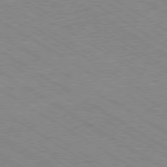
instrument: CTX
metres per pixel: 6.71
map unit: Hpe
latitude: -80.2551
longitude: 19.4832
